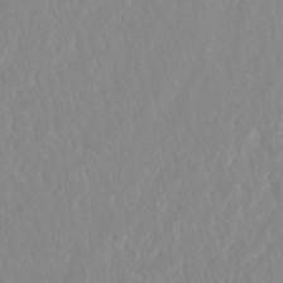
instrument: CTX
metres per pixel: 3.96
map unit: ANa
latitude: -44.8030
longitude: 104.3117
